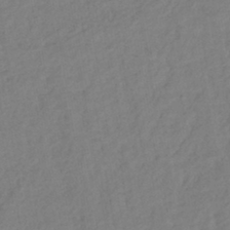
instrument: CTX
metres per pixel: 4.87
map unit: lHb
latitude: -42.0849
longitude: 74.8975
